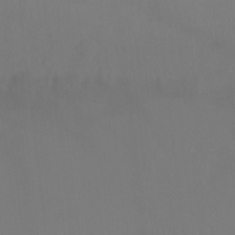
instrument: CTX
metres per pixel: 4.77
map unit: Ht
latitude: 1.4615
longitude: -34.4034
